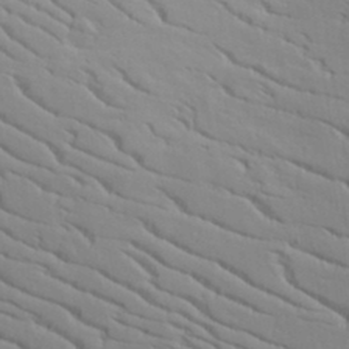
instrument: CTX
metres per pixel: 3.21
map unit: lAvf
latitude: 16.2900
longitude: -125.5371
